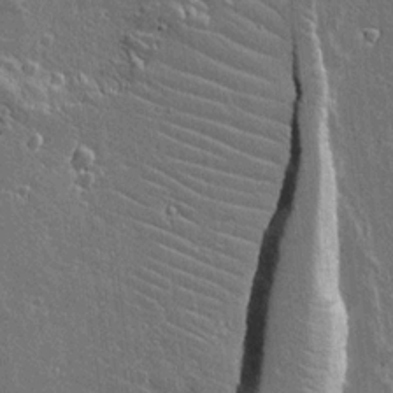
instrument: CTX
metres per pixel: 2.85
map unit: lAvf
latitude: 15.9151
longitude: -128.5923
